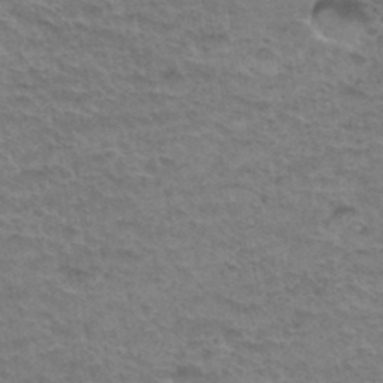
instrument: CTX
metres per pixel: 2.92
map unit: Hto
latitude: 35.2159
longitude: -45.8205
